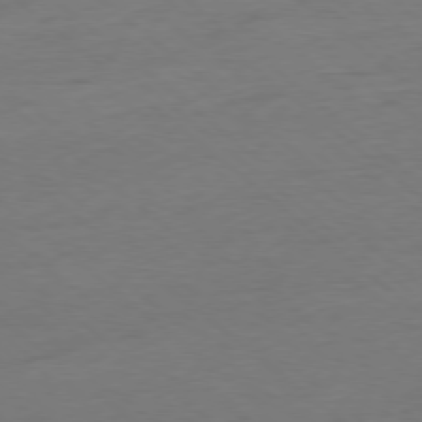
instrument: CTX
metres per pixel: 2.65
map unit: Ap
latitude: -78.1983
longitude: -96.4601
